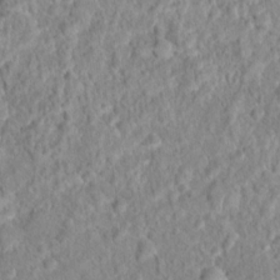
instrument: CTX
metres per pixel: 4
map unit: Hto
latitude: 16.0822
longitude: -41.4048
